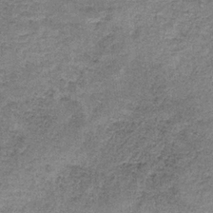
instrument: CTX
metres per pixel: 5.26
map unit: HNb
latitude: -34.9731
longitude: 53.0675
